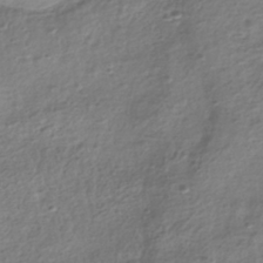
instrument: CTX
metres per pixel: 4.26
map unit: HNhu
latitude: -42.0283
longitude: 100.2172
